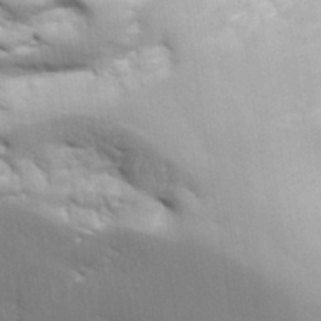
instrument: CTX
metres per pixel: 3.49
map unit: eHh
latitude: 36.3090
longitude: -133.1970
